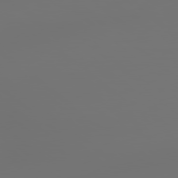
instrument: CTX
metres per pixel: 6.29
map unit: Hpe
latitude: 78.5924
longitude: 177.4832
